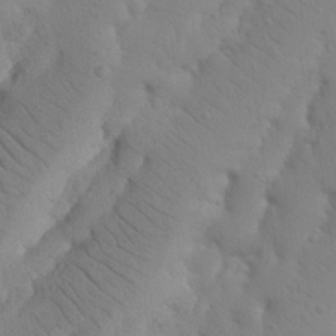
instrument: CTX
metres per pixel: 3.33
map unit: Nhu
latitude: 21.3104
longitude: -73.9151
